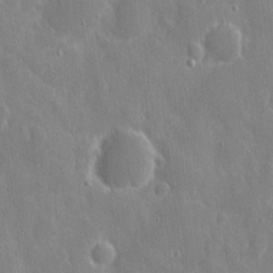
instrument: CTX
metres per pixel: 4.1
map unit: eHh
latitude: 7.9339
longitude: -69.6694
